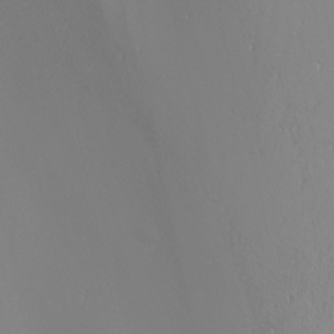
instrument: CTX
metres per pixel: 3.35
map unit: Nhu
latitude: -6.1228
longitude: -89.8773
